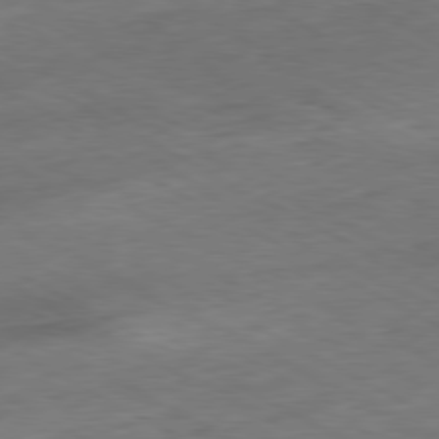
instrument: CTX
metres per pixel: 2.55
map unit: Ap
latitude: -80.5007
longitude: -83.1025
